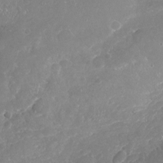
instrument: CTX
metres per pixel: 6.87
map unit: Nhu
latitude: -18.6141
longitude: -57.7638
